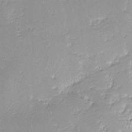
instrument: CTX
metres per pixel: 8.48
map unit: lHvf
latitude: -13.4455
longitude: -102.2522
